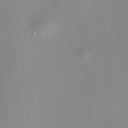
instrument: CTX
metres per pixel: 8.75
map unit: HNhu
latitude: 8.5924
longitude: 13.3321
